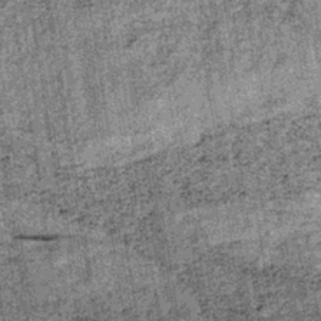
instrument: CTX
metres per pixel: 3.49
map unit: lHb
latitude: -38.1417
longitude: 67.4644
